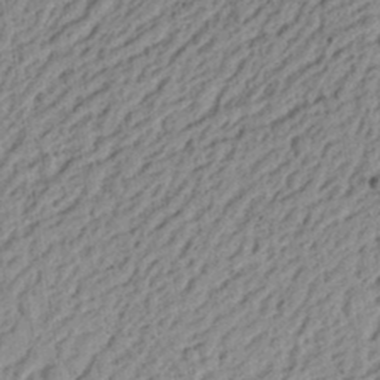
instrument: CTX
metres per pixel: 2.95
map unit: Ht
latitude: 12.9514
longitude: -74.4601
